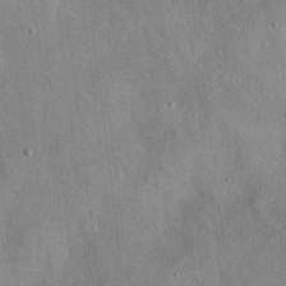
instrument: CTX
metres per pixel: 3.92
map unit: Hto
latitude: 18.2144
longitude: -52.7246
